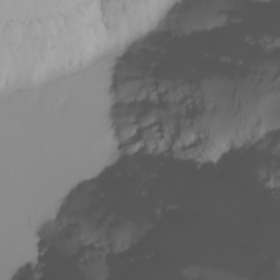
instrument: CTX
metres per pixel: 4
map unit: Nhu
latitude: -4.4440
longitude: -91.9906
